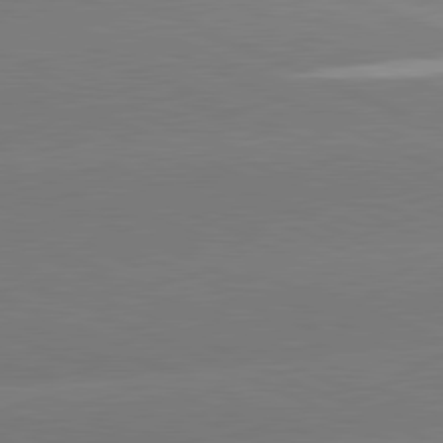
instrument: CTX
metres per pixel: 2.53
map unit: lApd
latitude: 81.3482
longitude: -155.4615
